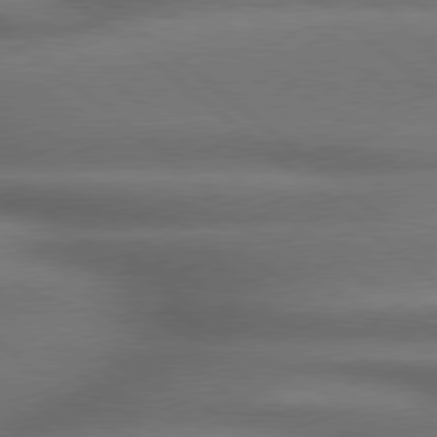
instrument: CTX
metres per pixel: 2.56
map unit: lApd
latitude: 79.1592
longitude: -117.7828
